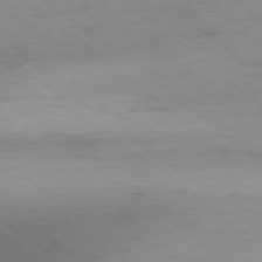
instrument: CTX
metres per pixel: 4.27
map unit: Hpe
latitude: -79.0108
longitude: 11.1053
